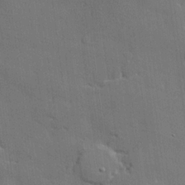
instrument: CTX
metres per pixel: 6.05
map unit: lHvf
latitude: 22.0633
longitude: 146.5762
